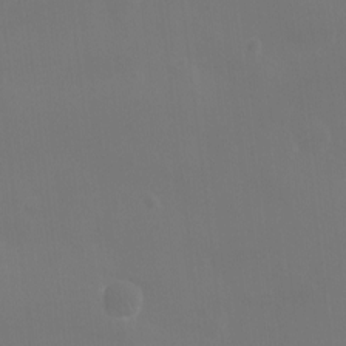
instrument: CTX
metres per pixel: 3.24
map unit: Ht
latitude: -9.7666
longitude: -46.3845
